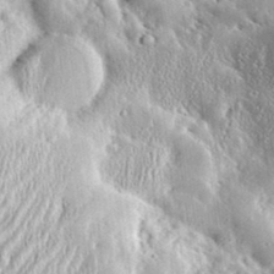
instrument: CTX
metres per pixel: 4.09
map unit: eHh
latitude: 35.0458
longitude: -132.0444
